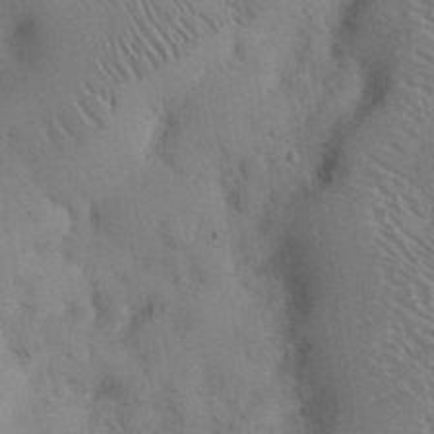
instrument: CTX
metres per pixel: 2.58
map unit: eHh
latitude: 30.2901
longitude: -70.2144
